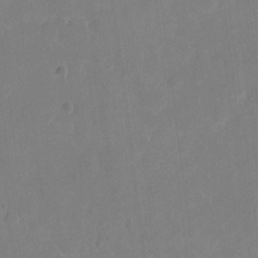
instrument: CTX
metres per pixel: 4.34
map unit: eHh
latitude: 5.0269
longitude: -66.2522
